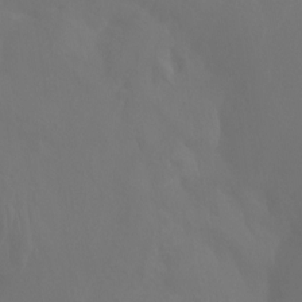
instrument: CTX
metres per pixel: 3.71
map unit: Nhu
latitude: -14.7464
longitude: -52.8947
